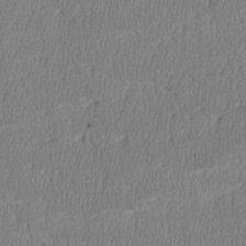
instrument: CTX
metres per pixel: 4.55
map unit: Htu
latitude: 3.2348
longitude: 149.4077
